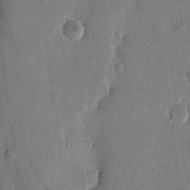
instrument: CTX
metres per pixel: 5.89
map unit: eHh
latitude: 12.9514
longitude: -68.6302
